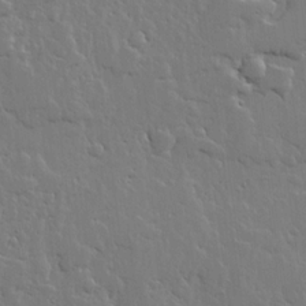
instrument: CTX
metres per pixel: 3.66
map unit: lHvf
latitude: 17.9528
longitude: -116.8380
